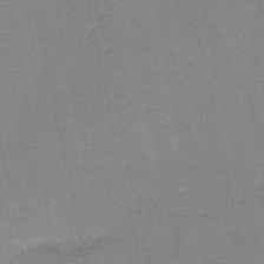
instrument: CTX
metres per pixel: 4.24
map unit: HNb
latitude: -48.2740
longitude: -41.3292
